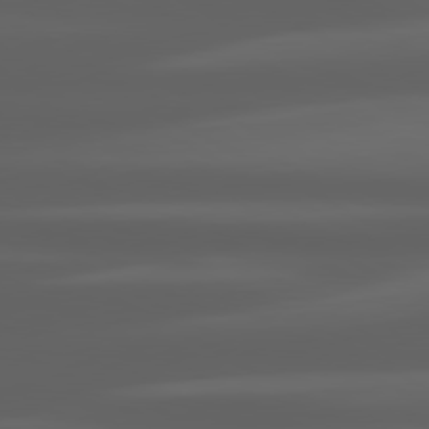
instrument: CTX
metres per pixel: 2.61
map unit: lApd
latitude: 80.4223
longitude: -140.1199
